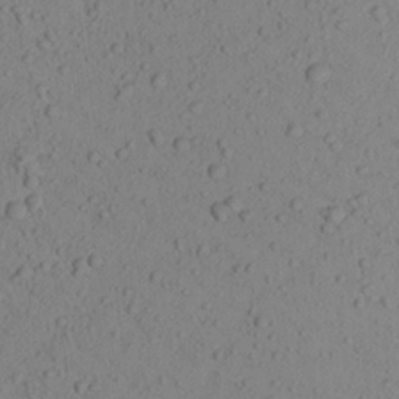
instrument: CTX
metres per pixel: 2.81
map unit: Aa
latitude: 22.1578
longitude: -145.1970
